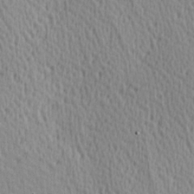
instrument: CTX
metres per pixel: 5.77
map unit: Hve
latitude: 1.9150
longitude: -124.4979
